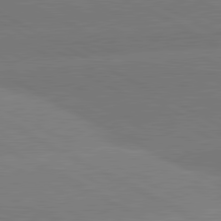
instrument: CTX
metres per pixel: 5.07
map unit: lApd
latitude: 81.0647
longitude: -153.2159
